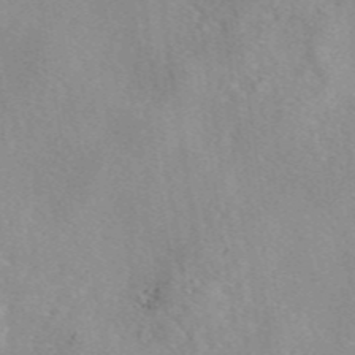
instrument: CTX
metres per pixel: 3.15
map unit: eAb
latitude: 46.1578
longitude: 111.5777
